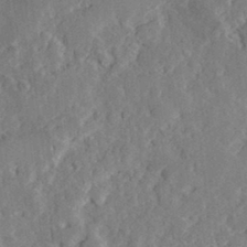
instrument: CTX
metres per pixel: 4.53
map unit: lHvf
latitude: 33.1781
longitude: -91.1214
